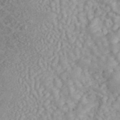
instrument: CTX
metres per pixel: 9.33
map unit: ANa
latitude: 46.0255
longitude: 24.1984
